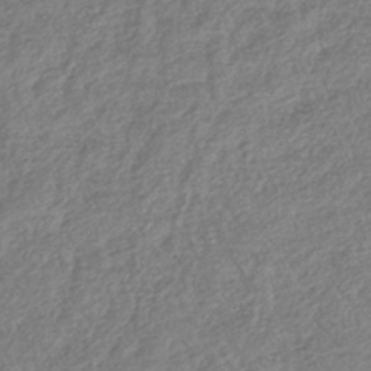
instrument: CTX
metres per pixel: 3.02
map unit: lHb
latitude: -40.2361
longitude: 73.5588
